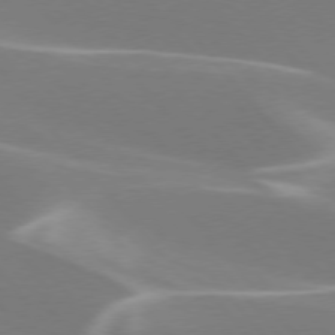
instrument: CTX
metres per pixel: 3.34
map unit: lApd
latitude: 75.8205
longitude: -63.2537
